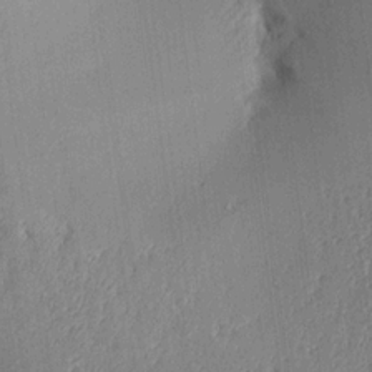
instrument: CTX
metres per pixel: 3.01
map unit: Aa
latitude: 16.7624
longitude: -148.1578
